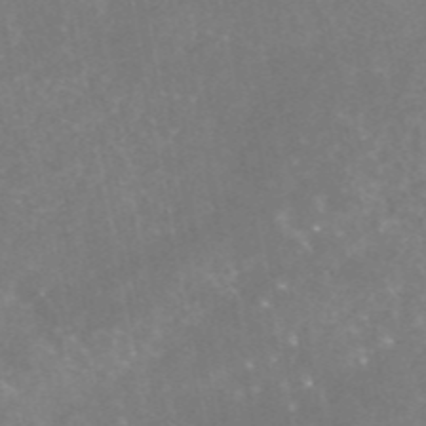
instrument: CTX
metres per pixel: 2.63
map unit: eAb
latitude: 46.3090
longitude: 124.5574
